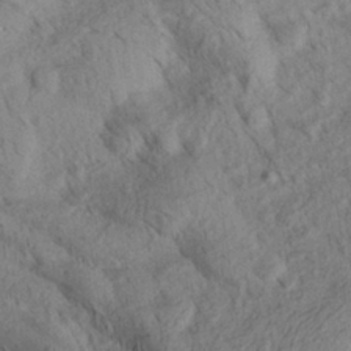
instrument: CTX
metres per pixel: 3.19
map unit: Aa
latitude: 27.1592
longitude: -143.8206
